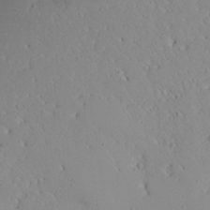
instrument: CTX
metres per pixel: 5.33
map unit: Aa
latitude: 27.2159
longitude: -128.6679
